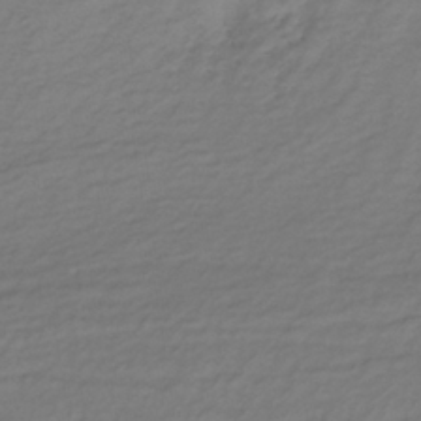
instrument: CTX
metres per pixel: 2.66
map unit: lHb
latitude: -35.8611
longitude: 70.6330
